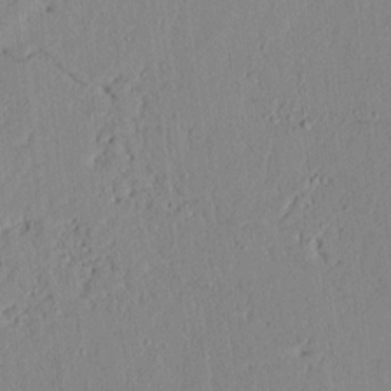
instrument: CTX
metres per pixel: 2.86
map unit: lAvf
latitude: 7.2159
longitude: 168.1983
